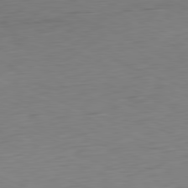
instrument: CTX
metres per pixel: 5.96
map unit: Ap
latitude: -81.6344
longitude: -59.2726
